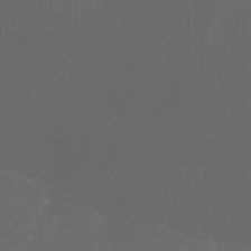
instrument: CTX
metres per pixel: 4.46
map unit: Htu
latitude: -6.0661
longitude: -70.2144
